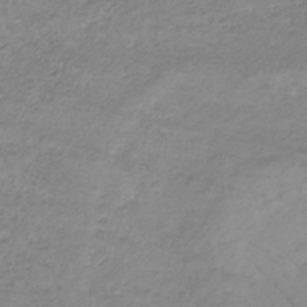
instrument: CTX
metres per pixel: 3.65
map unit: eHb
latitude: -33.4266
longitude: 70.1795
